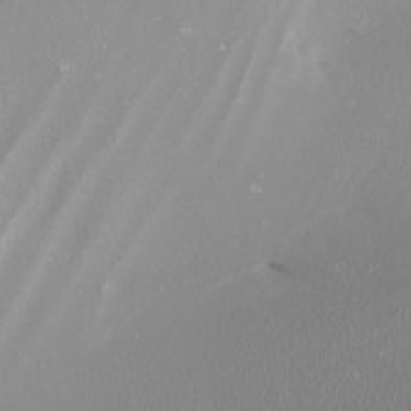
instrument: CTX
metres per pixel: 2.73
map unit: Nhu
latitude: -8.2172
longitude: -94.6680
